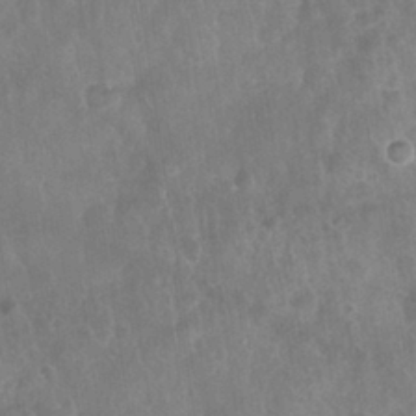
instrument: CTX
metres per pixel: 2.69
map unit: Nhu
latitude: 27.9339
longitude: -64.0255
